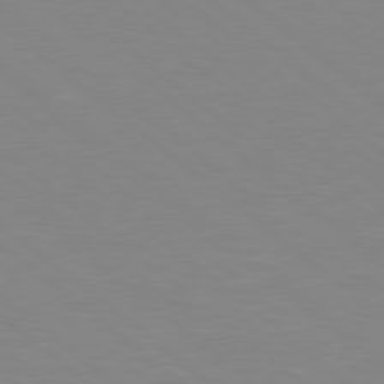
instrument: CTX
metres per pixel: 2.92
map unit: lApd
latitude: 78.9325
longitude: -176.5168
